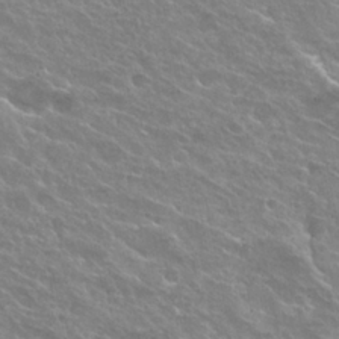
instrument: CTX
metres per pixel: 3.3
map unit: Hto
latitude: 25.5182
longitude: -37.8017
